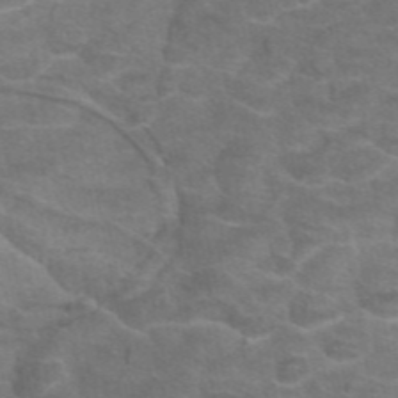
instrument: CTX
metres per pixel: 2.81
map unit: eAb
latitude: 45.7260
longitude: 102.1417
